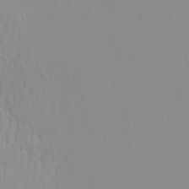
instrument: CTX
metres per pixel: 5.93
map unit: HNhu
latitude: -4.5951
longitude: 14.5385
